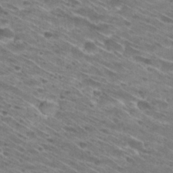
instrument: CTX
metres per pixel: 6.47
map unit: Hto
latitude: 29.4237
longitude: -45.8961
